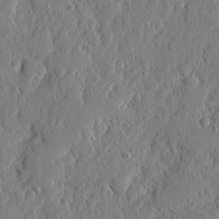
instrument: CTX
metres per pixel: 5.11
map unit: eHh
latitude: 6.4412
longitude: -72.8002
